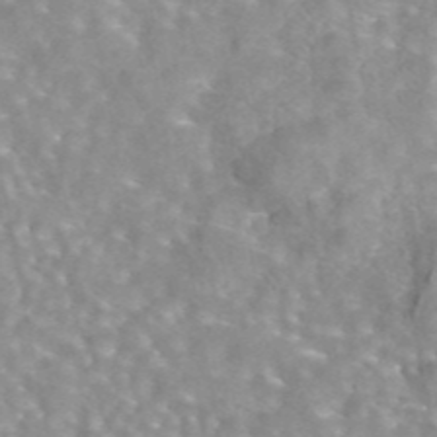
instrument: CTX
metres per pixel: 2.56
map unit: eAb
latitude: 44.0255
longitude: 108.2173
